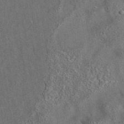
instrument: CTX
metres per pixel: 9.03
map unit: eAb
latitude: 35.6316
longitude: 112.2173
